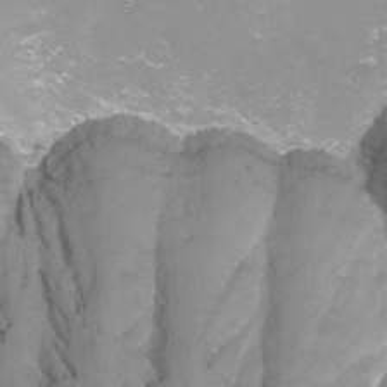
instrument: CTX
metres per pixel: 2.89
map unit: Nhu
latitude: -12.9920
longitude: -60.0444
